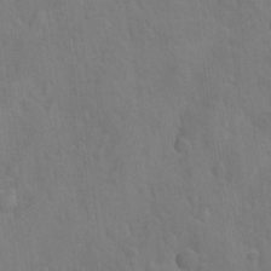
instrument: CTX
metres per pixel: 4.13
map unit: Ave
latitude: -8.5196
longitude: -119.3481
